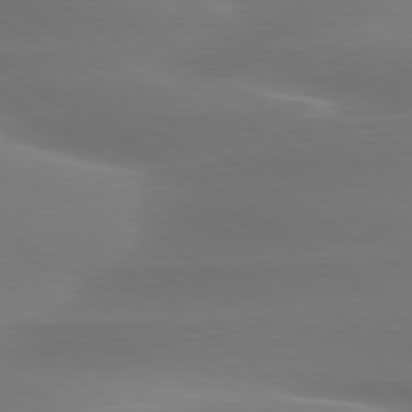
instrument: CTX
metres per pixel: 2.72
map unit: lApd
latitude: 79.8773
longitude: -134.5545
